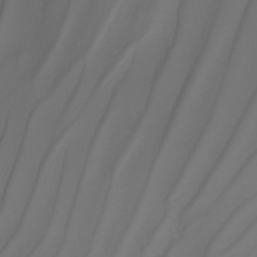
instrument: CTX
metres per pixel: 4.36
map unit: Nhu
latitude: -6.6896
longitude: -94.2334
